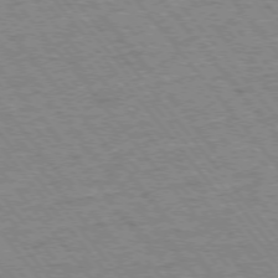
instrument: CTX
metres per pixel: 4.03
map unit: Ap
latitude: -75.8423
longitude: -87.2726
